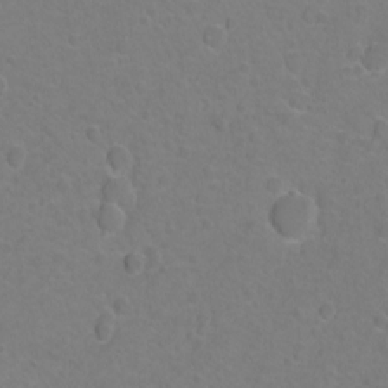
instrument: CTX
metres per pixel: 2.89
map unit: Hto
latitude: 2.4034
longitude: -33.4237
